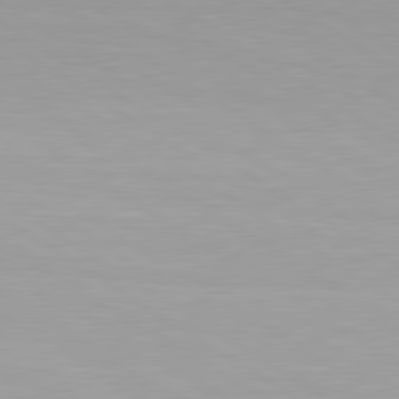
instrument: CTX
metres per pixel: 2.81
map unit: lApd
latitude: 80.5735
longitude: 160.7274
